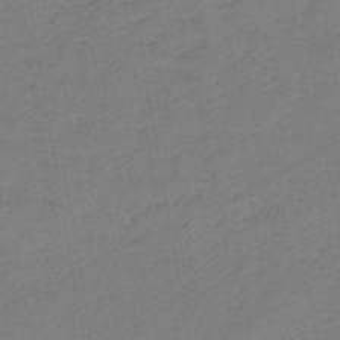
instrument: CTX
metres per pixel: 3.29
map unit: eHb
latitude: -41.9745
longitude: 79.6155
